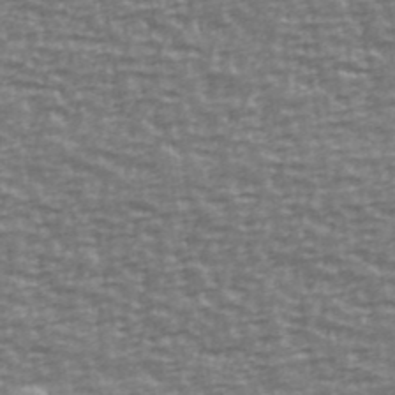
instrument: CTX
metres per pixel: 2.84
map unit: Ave
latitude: 40.6679
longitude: -113.5560
